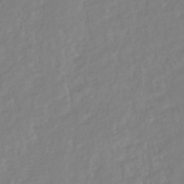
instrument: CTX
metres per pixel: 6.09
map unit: HNhu
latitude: -44.6896
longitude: 103.1242
